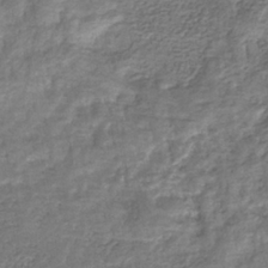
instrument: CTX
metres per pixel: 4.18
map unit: eHb
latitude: -34.2739
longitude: 77.3699
